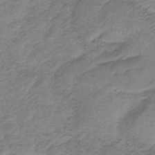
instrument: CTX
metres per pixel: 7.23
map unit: HNb
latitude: -34.0283
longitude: 60.6707
